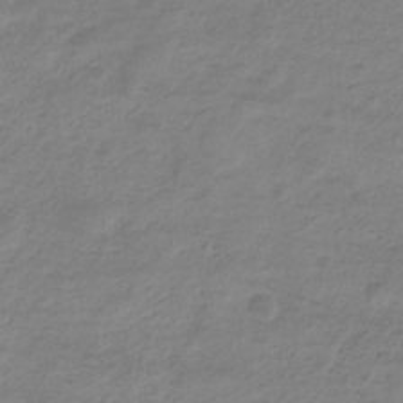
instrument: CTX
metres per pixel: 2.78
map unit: eHb
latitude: -34.0094
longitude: 71.2943
